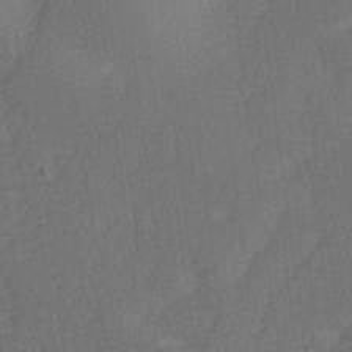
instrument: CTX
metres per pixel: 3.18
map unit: Ave
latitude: -6.0283
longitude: -120.2523
